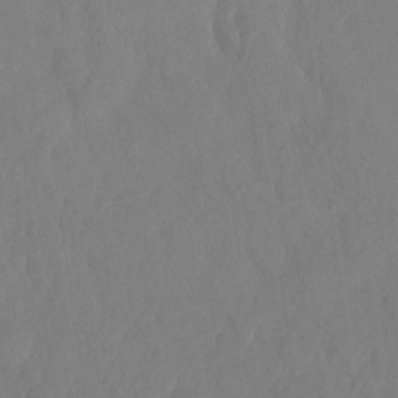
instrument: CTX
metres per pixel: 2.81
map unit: HNhu
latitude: -24.1606
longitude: 49.5399
